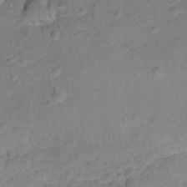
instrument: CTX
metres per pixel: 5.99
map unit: Ht
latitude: 12.2145
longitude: -38.9136
